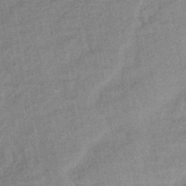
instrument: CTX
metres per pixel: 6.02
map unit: eHb
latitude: -42.2361
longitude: 82.3117
